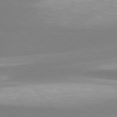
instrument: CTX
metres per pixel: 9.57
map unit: lApd
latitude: 79.6694
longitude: -114.9702
